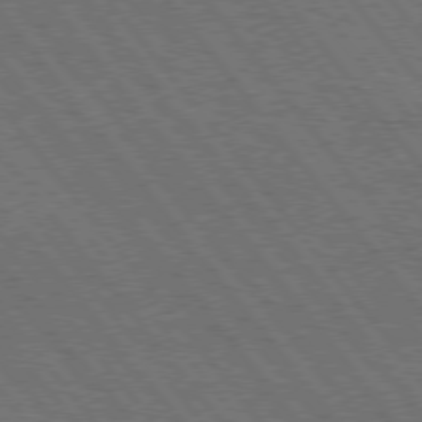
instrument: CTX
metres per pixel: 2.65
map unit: Hpe
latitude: 75.5371
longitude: -139.8394
